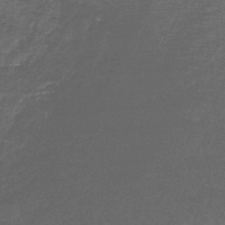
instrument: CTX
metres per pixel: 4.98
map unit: lHb
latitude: -43.5210
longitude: 59.4265
